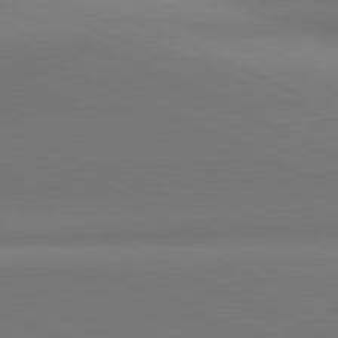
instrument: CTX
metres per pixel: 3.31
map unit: lApd
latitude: 81.4426
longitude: 144.8408
